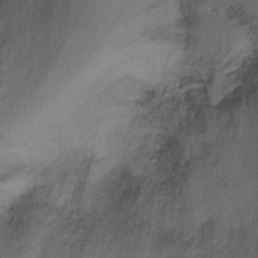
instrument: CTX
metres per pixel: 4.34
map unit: Ht
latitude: -0.5574
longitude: -32.4034
